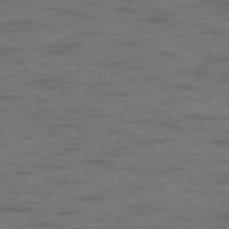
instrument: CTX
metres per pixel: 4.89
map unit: Hpe
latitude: -79.1620
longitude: -22.2522
